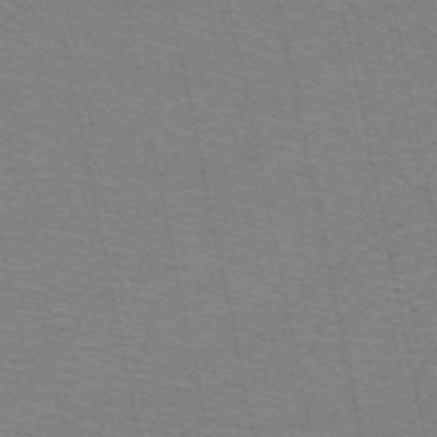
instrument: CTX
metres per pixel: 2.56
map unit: HNb
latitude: -53.9556
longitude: -45.2537
